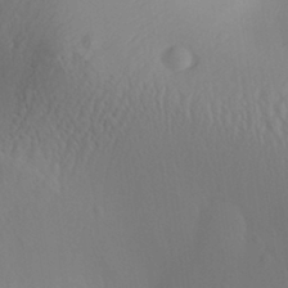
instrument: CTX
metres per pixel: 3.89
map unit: Aa
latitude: 30.5735
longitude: -140.9513
